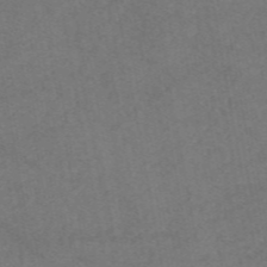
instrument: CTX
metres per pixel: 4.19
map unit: eAb
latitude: 47.1026
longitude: 113.2754
